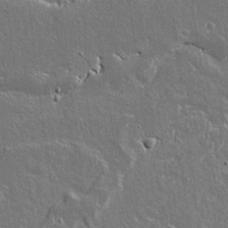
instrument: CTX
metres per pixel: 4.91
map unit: lAvf
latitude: 15.8395
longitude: -128.5546
